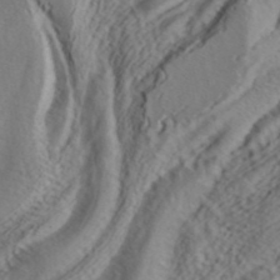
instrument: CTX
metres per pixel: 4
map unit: ANa
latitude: 42.3089
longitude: 55.1620
